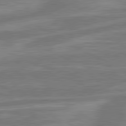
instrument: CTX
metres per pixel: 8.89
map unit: lApd
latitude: 81.1403
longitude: -175.7261
